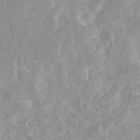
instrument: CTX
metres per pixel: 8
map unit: eAb
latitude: 45.1403
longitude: 127.0297
